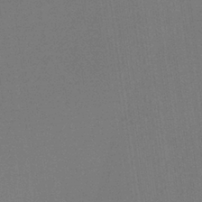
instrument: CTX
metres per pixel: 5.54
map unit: HNb
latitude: -35.8800
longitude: 54.6897
